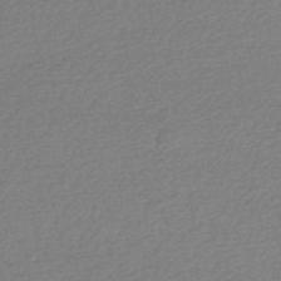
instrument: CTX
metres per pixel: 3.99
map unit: HNhu
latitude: -45.4643
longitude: 93.8422
